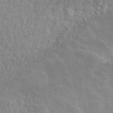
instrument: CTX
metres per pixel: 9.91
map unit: ANa
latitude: 42.7057
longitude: 17.3321
